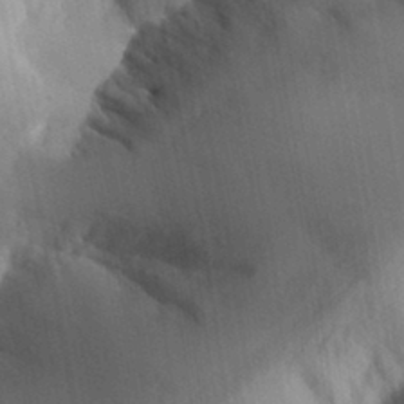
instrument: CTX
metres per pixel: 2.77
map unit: Aa
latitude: 32.2711
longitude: -144.7057
